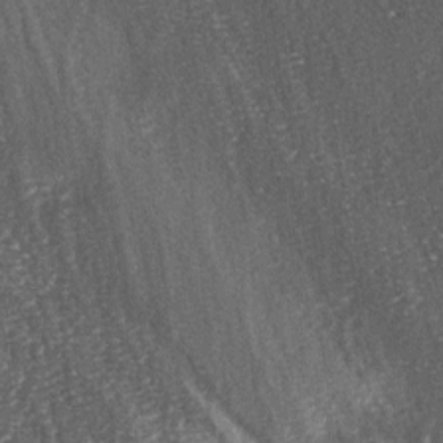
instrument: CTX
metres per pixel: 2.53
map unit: lAa
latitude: -5.0864
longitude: -127.1592
